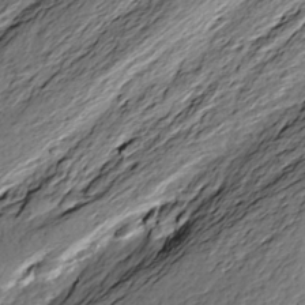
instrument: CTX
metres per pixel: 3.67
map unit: Nve
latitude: -6.9919
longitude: 174.4628
